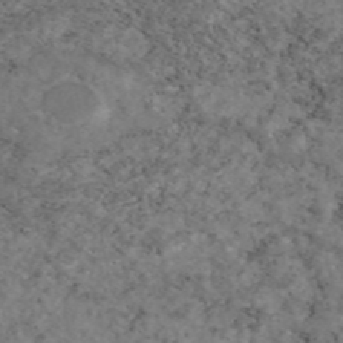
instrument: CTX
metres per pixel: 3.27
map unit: eAb
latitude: 46.2712
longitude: 117.5210
